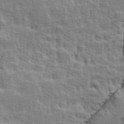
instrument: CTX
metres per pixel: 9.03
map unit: Hve
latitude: 25.4237
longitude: 144.5007
